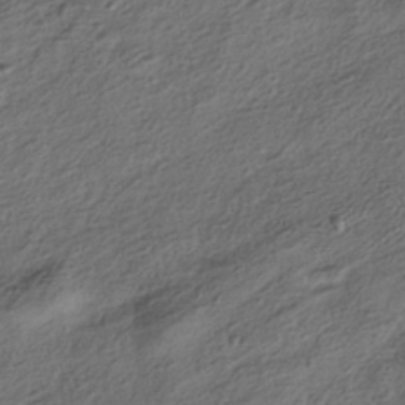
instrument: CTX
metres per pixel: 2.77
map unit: HNhu
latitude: -41.8989
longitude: 105.9367
